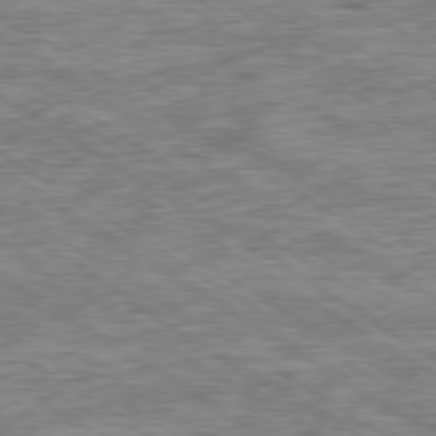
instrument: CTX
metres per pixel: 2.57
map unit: Ap
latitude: -80.0472
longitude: -48.5735
